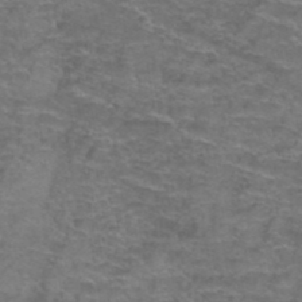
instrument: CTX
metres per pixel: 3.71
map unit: Hto
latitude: 39.4048
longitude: -42.0444
